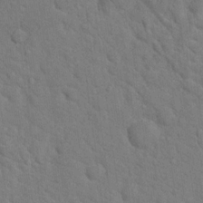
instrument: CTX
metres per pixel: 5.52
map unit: Hto
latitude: 18.8380
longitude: -35.2159
